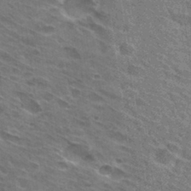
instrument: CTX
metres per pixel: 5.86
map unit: Hto
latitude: 31.4049
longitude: -44.8191
